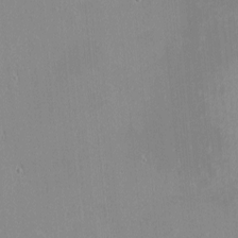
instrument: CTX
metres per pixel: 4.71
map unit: eHh
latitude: -2.3495
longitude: -85.2159
